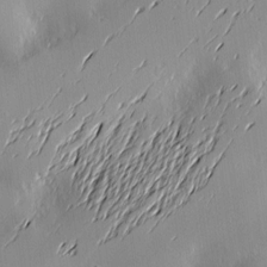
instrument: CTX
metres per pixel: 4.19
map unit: Nve
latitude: -9.3510
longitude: 173.5021
